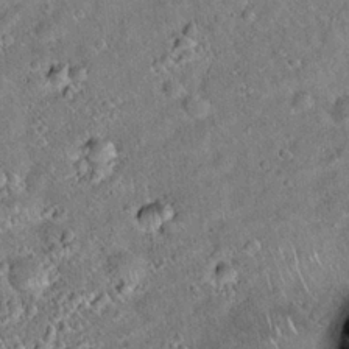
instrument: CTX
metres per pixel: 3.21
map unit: Hto
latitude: 20.1200
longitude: -53.3860
